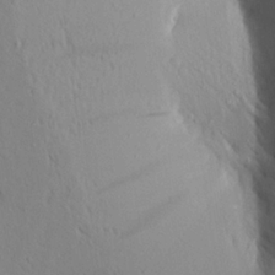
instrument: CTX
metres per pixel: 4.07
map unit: Aa
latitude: 18.6490
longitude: -148.4979
